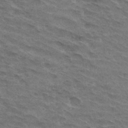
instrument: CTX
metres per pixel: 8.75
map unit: Hto
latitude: 32.6113
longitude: -44.9136
